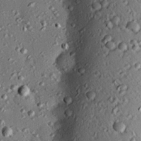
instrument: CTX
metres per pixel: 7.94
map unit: eHh
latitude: 22.1578
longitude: -90.8191
